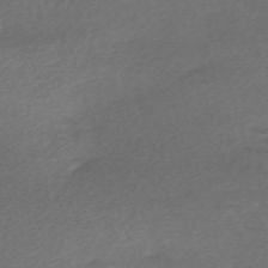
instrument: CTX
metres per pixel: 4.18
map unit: eHh
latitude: -62.3873
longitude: 53.3320
